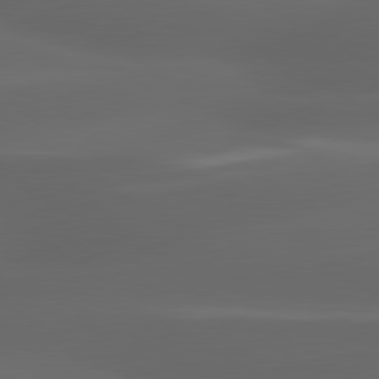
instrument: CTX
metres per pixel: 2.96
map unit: lApd
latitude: 80.3467
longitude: -145.2348
